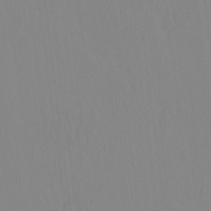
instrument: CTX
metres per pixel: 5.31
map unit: HNhu
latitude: -4.3684
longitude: 14.6897
